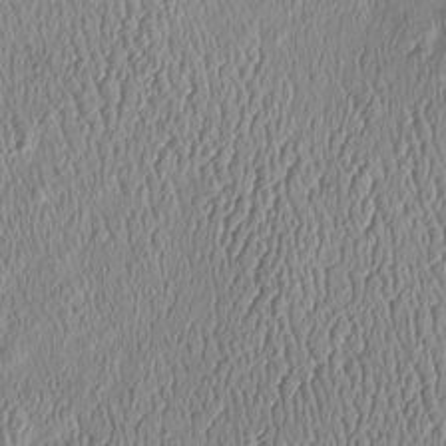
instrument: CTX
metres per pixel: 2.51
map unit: Htu
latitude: -6.4818
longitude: 155.6911
